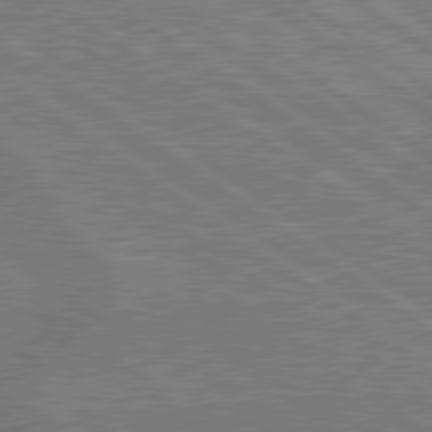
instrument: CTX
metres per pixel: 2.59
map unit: lApd
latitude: 79.7828
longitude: 166.9920
